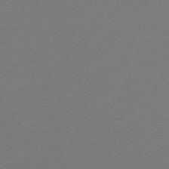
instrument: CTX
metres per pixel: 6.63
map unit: lHb
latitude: -45.7856
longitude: 71.8611
